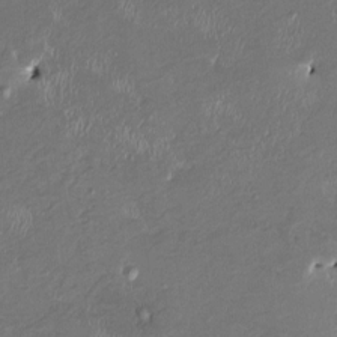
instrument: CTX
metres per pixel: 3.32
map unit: HNhu
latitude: 3.0647
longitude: -5.4804
